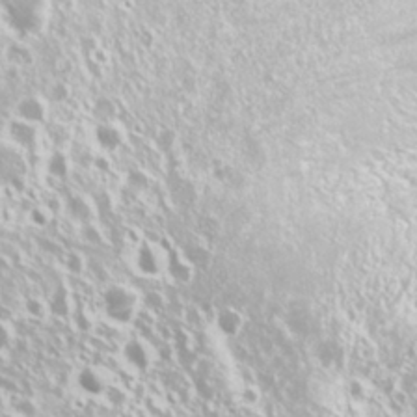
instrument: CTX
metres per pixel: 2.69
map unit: Nhu
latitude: 26.5924
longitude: -60.3278
